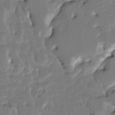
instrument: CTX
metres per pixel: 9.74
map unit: HNhu
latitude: 6.0822
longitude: -5.6694
